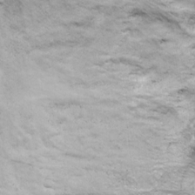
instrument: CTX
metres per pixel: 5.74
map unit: Ave
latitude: 18.2522
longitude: -132.5735
